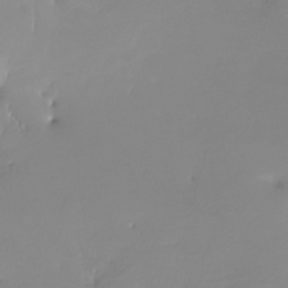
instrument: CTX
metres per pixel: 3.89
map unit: Nhe
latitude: -28.1417
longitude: -110.8380
